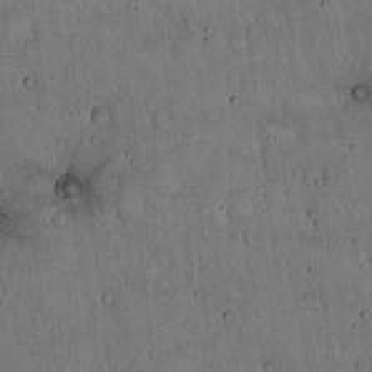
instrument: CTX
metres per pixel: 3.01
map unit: Hto
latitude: 16.9514
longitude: -59.9339
